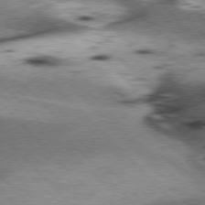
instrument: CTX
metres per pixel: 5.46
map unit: lApd
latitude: 77.1970
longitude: -50.5356
